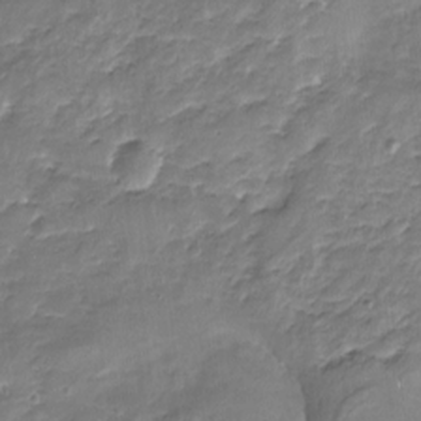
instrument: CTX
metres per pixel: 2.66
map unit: Nhu
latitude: -18.3117
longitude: -57.3670
